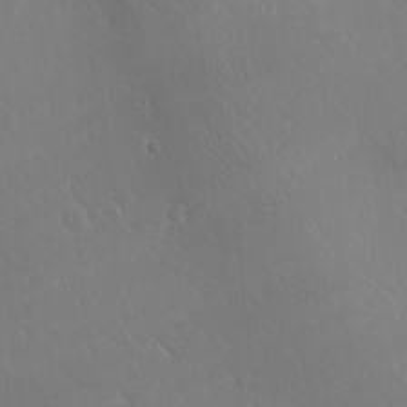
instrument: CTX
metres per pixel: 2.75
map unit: Ave
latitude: 20.6680
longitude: -137.7072
